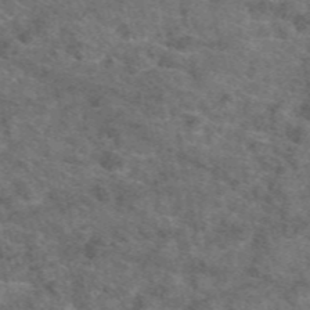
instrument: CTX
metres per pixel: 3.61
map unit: eAb
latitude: 49.2348
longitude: 113.7667
